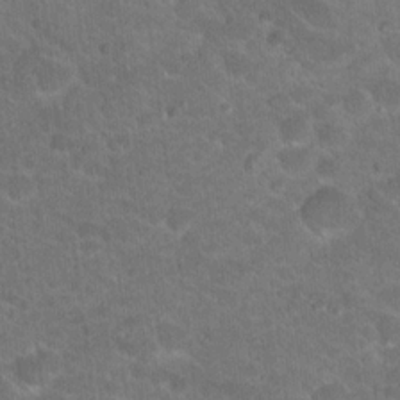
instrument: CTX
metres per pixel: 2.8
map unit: Hto
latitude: 19.0458
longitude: -35.4993
